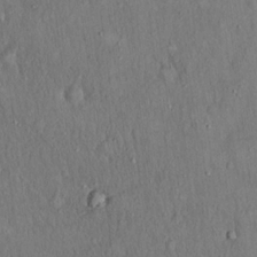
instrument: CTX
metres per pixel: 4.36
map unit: Hto
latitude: 18.4601
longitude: -60.7435
